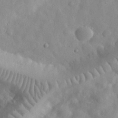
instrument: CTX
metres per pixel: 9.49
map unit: eHh
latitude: 31.8206
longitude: -72.4790
